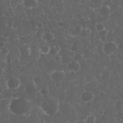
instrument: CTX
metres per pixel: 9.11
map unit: eHh
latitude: 33.3860
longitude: -62.1389
